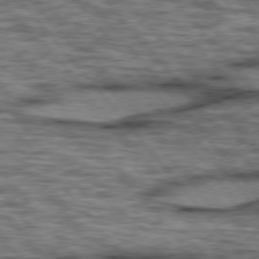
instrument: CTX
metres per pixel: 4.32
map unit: lApd
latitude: 75.8961
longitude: -49.1403
